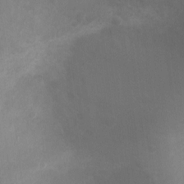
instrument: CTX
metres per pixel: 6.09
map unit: Ht
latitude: 2.5734
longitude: -25.6127
